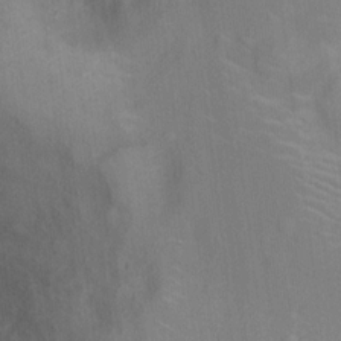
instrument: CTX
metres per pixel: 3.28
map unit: Ht
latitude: 13.1025
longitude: -41.1403
